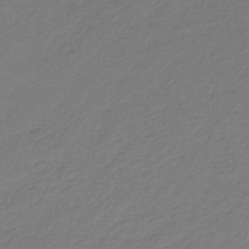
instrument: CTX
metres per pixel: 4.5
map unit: lHb
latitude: -34.5574
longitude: 61.1431
